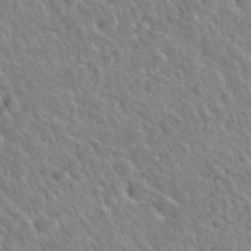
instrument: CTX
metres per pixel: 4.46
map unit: Hto
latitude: 35.8394
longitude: -49.3671
